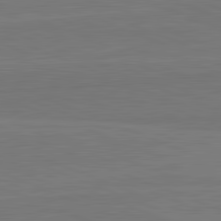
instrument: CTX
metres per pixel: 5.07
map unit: lApd
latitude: 82.4223
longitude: 166.1795
